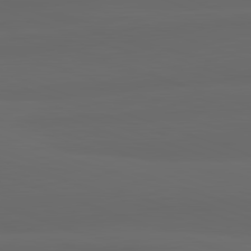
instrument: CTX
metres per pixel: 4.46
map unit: lApd
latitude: 82.5167
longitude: 135.8233
